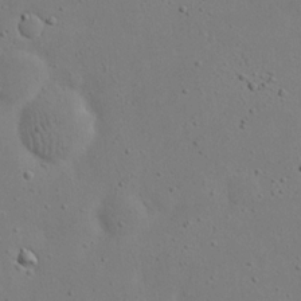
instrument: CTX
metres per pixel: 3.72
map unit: eHh
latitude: 19.0269
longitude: -71.6883
